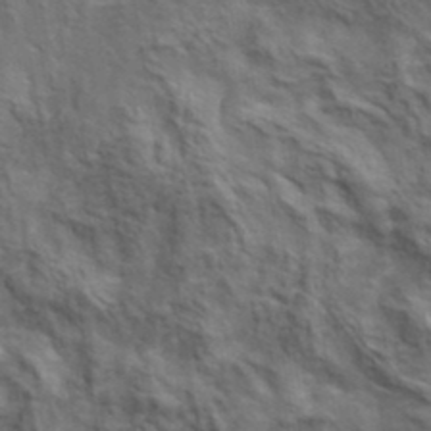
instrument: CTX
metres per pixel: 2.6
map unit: lHvf
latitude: 38.7057
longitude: -89.1404
